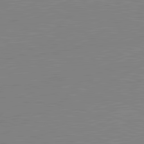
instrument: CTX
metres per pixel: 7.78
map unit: lApd
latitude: 81.7827
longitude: -158.1578
